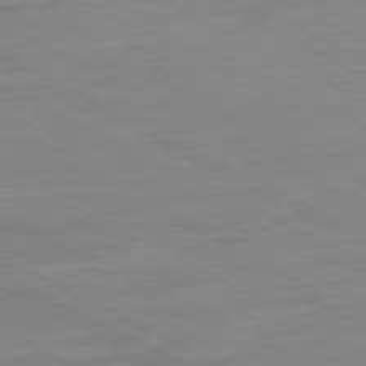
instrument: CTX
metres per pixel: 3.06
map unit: Ap
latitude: -80.5952
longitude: -76.4412
